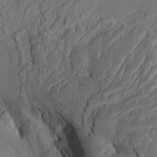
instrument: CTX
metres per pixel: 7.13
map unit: HNhu
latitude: 10.5546
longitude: 23.7856
